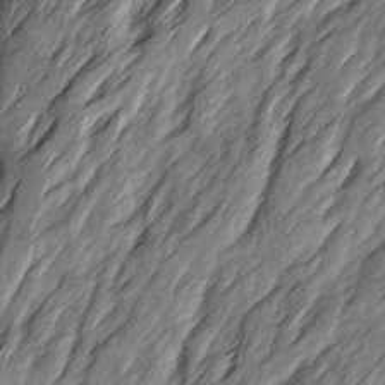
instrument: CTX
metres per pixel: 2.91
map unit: Ave
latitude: 15.1781
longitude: -136.9325
